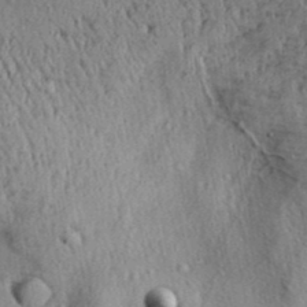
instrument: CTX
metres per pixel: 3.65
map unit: Aa
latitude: 30.1011
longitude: -136.9136
